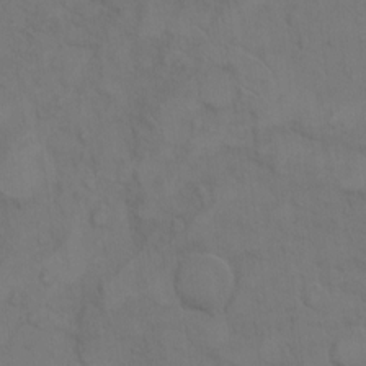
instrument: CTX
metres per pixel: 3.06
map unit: Hto
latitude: 7.2159
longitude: -60.9136
